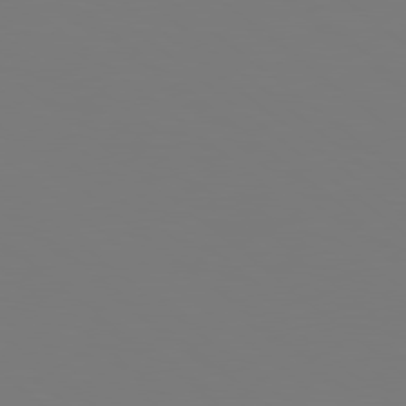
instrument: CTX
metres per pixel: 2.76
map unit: Hpe
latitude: 79.0459
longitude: -174.1578
